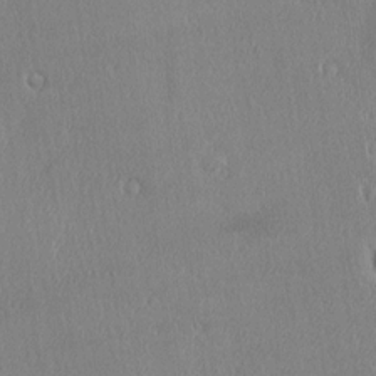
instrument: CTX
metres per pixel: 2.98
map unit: Ave
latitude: 22.2711
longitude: -136.3845
